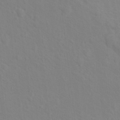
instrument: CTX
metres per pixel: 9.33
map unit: Nhu
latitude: 17.1970
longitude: -33.7072
